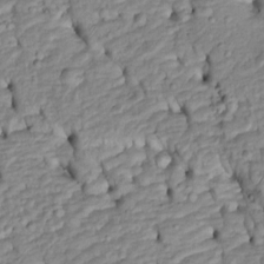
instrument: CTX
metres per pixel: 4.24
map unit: Htu
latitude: -6.0850
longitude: 154.3306
